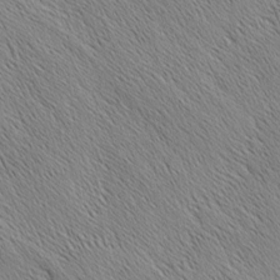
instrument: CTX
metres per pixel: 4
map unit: Nhu
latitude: -4.6140
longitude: -149.9150
